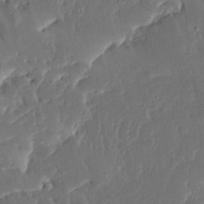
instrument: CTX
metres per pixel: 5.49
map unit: Ave
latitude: 15.4616
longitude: -138.9136
